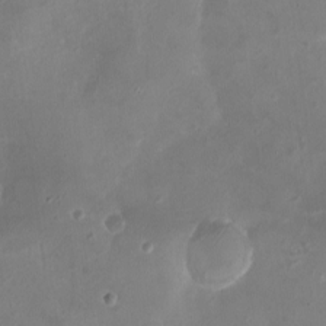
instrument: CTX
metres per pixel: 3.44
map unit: eHh
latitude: -5.4265
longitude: -77.8016
